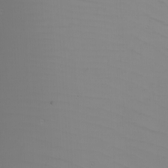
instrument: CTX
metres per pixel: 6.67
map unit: Nhu
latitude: -5.5399
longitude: -91.5938
